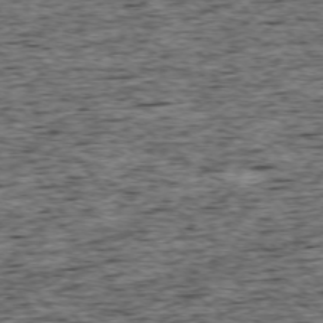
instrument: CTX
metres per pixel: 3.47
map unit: Ap
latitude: -75.3132
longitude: -92.1200
